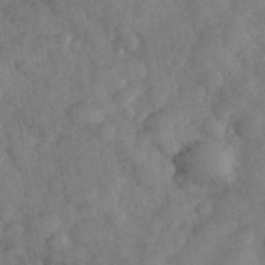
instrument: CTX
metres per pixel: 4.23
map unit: eHh
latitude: 37.1592
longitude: -67.7071
